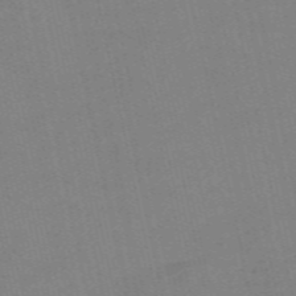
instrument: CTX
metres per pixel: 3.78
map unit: Nve
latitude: -58.3873
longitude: 50.2928
